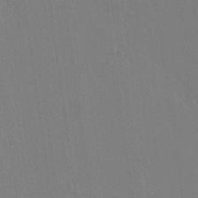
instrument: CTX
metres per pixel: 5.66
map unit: lAvf
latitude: 14.1389
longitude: -126.7246
